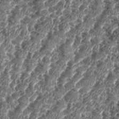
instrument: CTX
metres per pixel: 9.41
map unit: eHh
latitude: 35.1592
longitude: -136.8380
